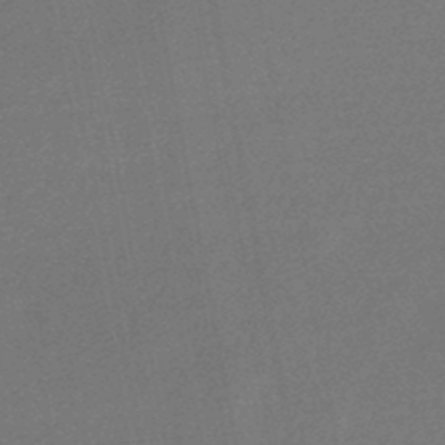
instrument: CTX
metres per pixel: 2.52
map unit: lHb
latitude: -47.2943
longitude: 72.0283
